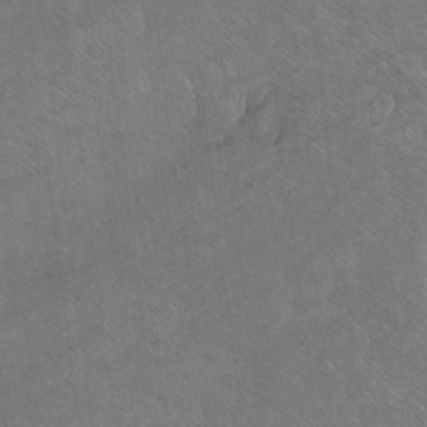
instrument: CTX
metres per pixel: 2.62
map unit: Ht
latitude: -7.7477
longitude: -36.8569
